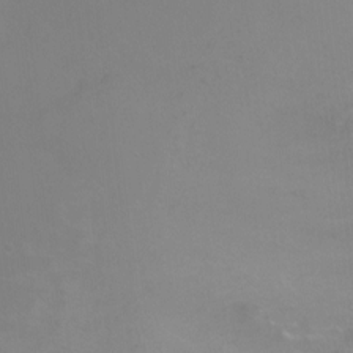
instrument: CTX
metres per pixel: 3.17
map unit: Ht
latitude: -6.5384
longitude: -33.3860
